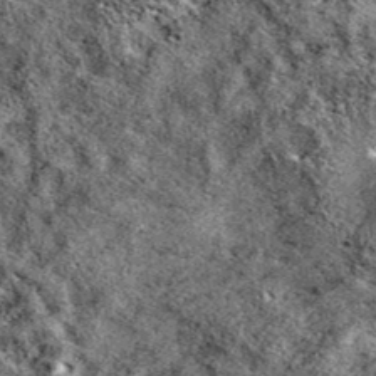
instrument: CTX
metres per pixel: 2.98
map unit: eAb
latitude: 39.5371
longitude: 111.2187
